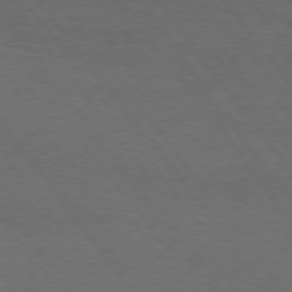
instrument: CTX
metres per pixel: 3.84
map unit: Hpe
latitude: 74.8380
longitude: -141.3670
